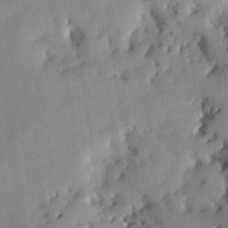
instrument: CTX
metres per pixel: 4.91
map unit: Nhu
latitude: 27.5560
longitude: -71.6505
